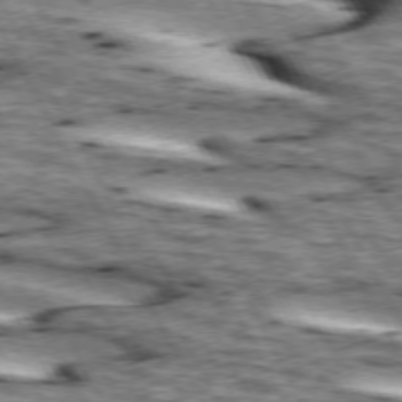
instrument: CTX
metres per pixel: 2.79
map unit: lApd
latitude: 73.7450
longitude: -55.5182
